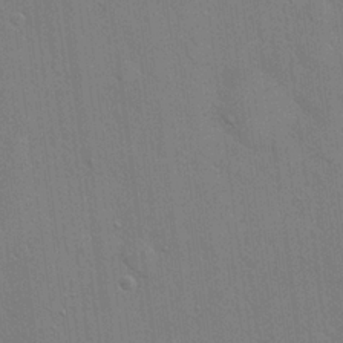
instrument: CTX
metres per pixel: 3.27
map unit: Hto
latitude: 21.1026
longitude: -54.2333
